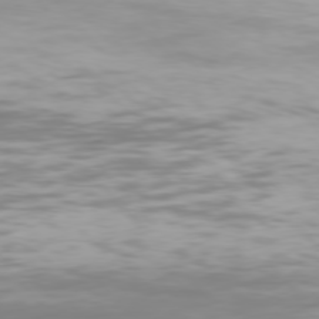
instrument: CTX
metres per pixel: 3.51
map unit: Hpe
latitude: 76.3845
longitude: -133.1403
